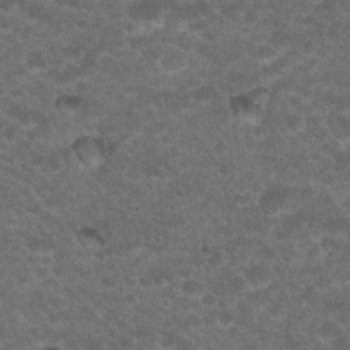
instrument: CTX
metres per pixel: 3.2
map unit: Hto
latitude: 19.6694
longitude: -35.9906
